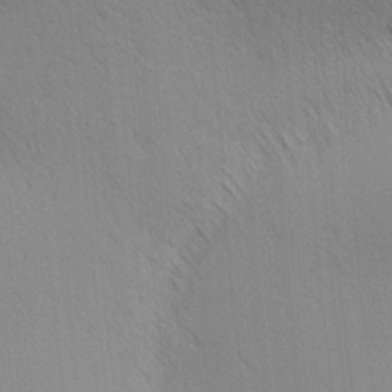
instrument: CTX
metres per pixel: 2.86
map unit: lAa
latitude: 10.4223
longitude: -108.2711
